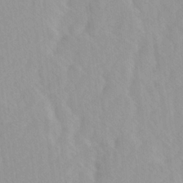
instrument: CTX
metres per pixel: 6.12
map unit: Ave
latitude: -1.6722
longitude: -112.7813
